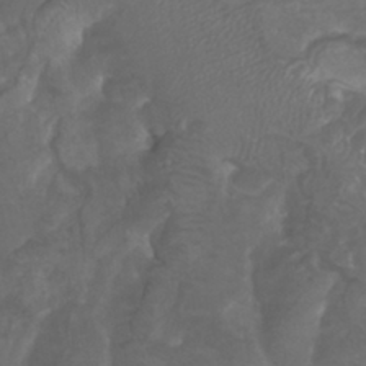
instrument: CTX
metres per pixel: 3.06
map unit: Nhu
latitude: -9.5210
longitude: -76.9891
